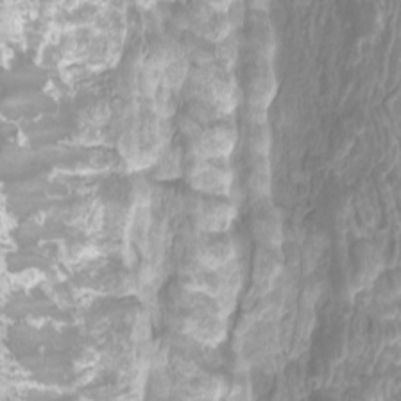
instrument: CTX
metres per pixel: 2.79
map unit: Htu
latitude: -10.8030
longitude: -73.9150
